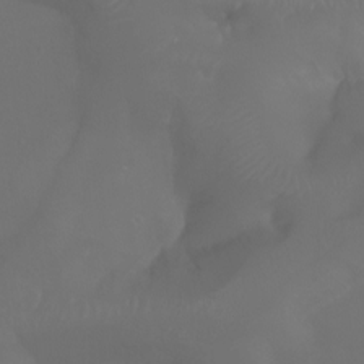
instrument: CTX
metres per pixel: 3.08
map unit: Aa
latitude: -7.5777
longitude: -72.5735
